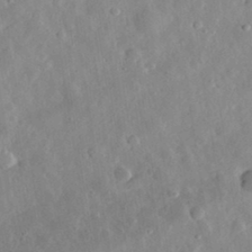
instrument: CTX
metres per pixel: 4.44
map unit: eHh
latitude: 32.5924
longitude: -78.6113
